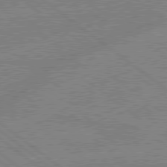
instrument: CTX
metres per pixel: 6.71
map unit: lApd
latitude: 79.1970
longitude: -144.1955
